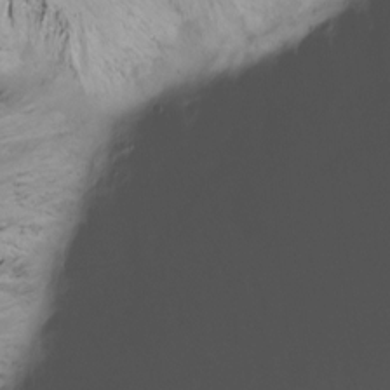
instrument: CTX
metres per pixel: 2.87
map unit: Hto
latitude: -13.0109
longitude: -39.6505
